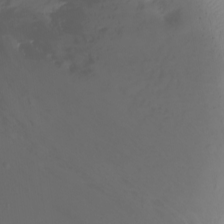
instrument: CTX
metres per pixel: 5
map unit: Ht
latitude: -3.0486
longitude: -61.8205
